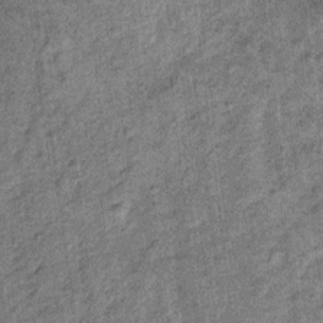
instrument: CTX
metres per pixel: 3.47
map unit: Ht
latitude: 11.4427
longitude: -39.0458
